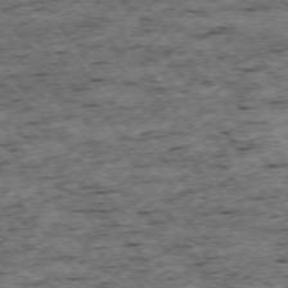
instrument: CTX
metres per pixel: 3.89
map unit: Ap
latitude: -74.6519
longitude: -87.3670
